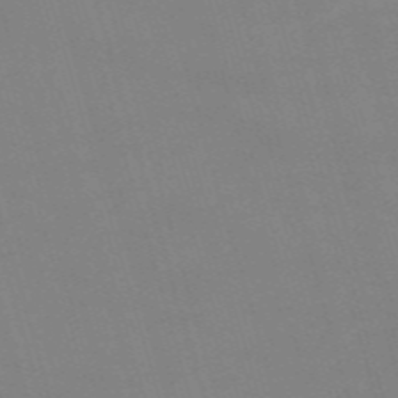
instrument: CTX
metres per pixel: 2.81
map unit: Nve
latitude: -59.2564
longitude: 60.9542
